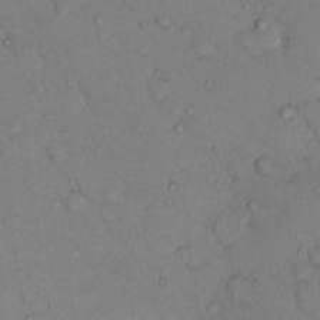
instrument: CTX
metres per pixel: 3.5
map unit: eHh
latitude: 0.0633
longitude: 16.8030
